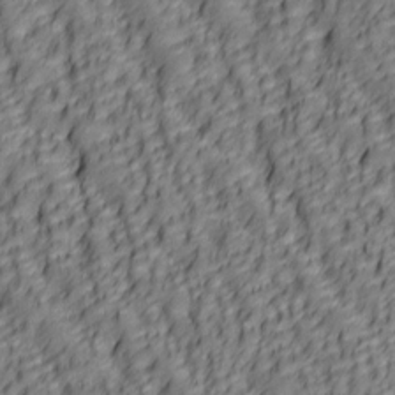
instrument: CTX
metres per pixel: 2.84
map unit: lAa
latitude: 5.9906
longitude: -116.4223
